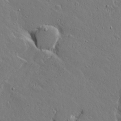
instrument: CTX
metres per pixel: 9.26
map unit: lAvf
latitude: 16.5357
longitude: -127.9906
